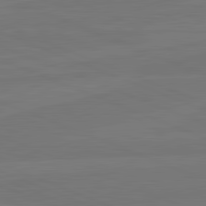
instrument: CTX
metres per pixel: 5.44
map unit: lApd
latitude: 82.1199
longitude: -179.3293
